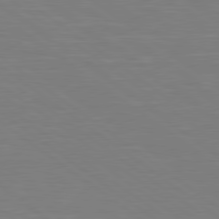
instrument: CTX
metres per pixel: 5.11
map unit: Hpe
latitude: 78.9703
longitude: -149.1592
